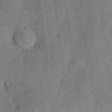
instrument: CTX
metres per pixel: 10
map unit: Hto
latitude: 12.2523
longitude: -59.0836
